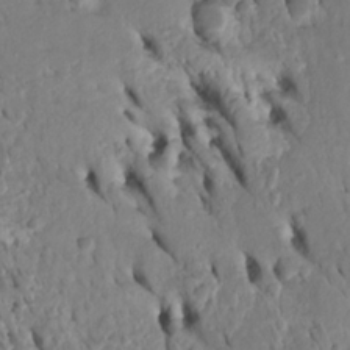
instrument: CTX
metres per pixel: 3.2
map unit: Htu
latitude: -5.0675
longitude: 153.1053
